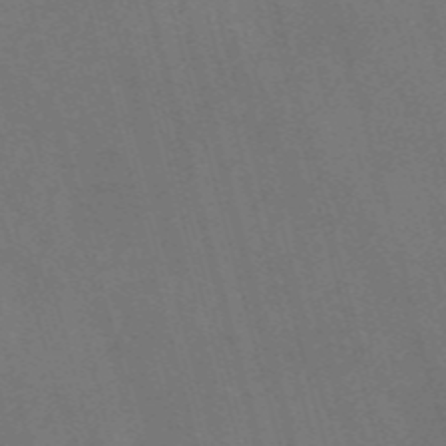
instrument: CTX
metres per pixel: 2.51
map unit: Nve
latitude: -57.9178
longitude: 64.6897
